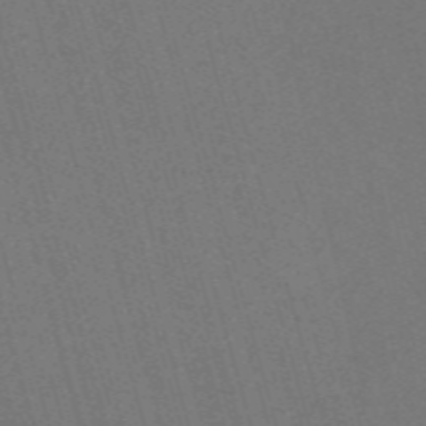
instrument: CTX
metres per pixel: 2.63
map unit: Nve
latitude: -59.2375
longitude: 63.0864
